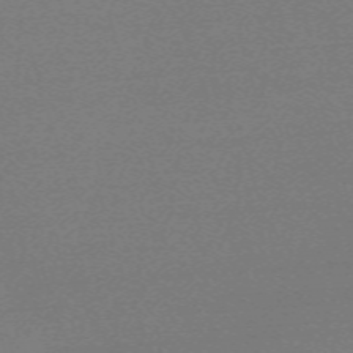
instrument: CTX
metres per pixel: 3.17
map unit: eHh
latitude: -62.5951
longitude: 52.6140
